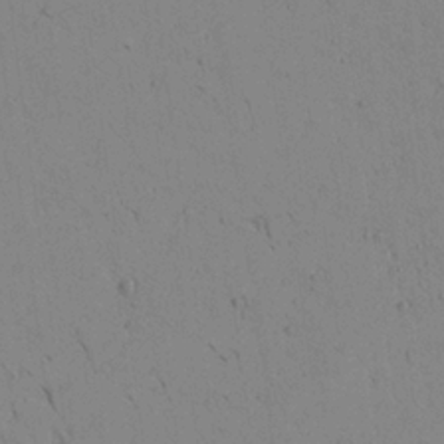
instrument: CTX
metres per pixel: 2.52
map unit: Aa
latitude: 21.8773
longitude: -139.6883
